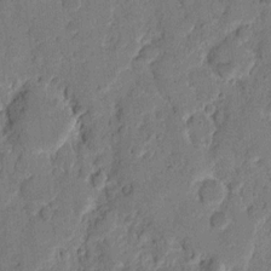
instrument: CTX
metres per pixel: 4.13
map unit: eHh
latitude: 10.7246
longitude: -65.3860
